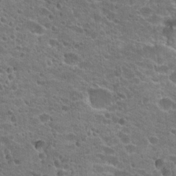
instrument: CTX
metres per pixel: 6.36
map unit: Hto
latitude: 22.9136
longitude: -43.0270
